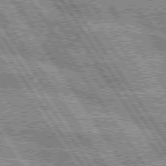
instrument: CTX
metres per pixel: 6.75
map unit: lApd
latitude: 75.6127
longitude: -59.3293
